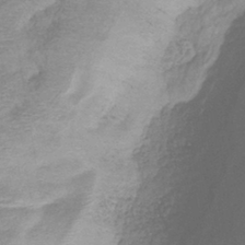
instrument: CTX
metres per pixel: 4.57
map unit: eHb
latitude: -40.2928
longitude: 79.1242
